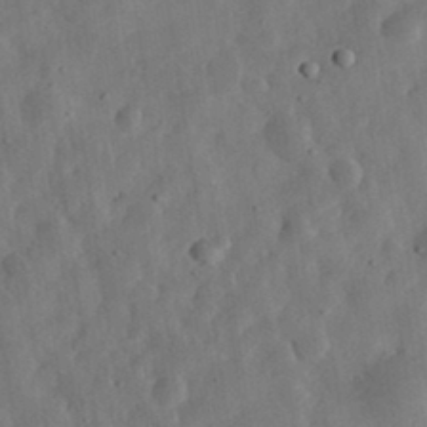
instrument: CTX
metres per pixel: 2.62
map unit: eHh
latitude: 32.4601
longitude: -75.8961
